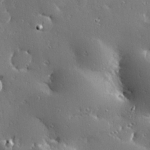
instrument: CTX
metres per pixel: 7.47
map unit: Hve
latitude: 28.1767
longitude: -92.7435
